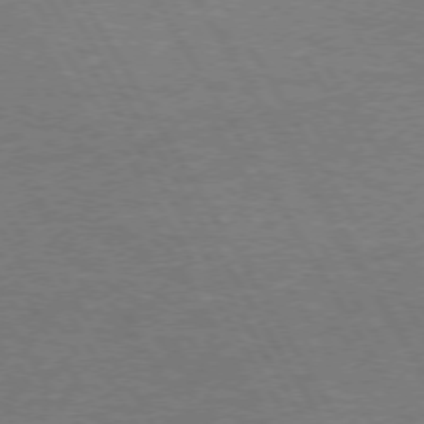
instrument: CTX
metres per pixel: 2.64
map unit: lApd
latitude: 72.7058
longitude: -57.0269
